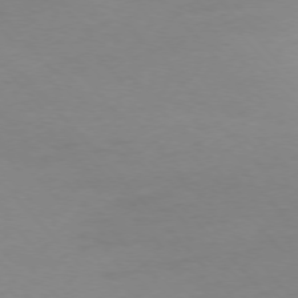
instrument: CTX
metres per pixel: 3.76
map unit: Ap
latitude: -76.5952
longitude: -71.9150
